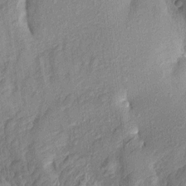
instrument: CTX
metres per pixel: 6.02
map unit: Aa
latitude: 16.5924
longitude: -146.3468
